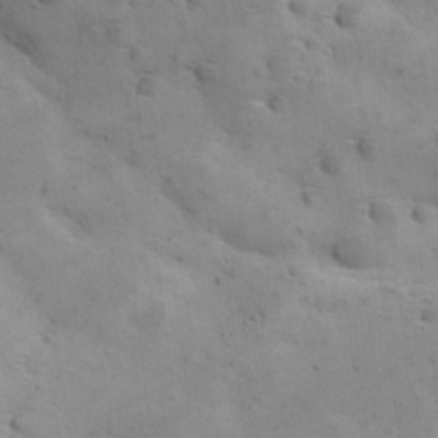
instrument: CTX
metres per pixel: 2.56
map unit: Ave
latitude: 11.5749
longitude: -106.0255
